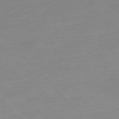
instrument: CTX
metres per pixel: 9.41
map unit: Hpe
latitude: -76.6518
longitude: -14.4979
